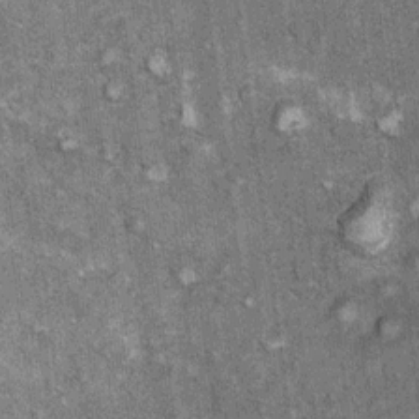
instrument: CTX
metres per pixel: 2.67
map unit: Ht
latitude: 9.2348
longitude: -38.1200
